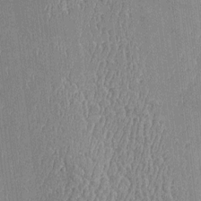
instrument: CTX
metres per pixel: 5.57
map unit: Htu
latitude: -5.5210
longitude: 176.3306
